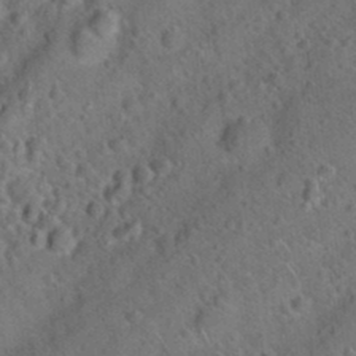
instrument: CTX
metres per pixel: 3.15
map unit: Hto
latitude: 20.3468
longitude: -50.0255
